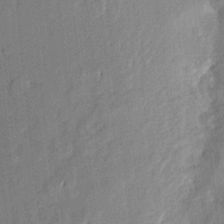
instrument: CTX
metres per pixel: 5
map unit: Aa
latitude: 23.1592
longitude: -150.6301
